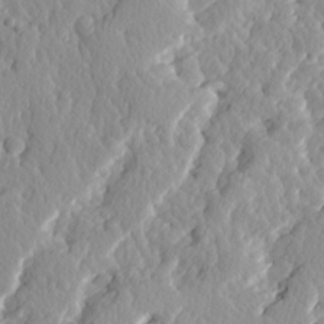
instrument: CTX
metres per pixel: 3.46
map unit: Ave
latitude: 14.5168
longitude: -135.0836
